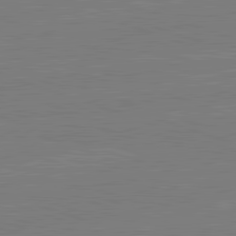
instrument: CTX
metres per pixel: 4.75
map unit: lApd
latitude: 82.2900
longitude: -159.7450
